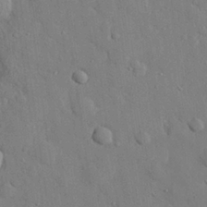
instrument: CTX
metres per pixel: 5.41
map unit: eHh
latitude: 27.6883
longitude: -78.7435
